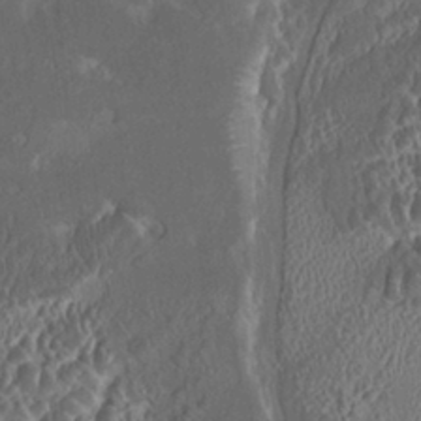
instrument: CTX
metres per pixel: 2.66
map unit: HNhu
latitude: 5.3671
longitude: 12.7652
